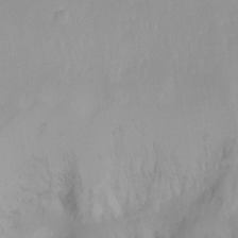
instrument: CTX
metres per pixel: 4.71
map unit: Ht
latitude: -13.6911
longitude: -51.3859
